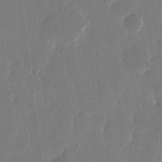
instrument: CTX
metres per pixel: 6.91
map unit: eHh
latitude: 15.0270
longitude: -70.4790
